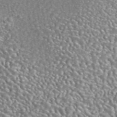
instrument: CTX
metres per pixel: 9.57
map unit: eAb
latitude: 42.7813
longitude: 105.4076
